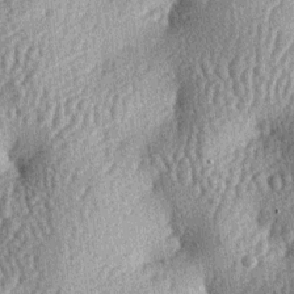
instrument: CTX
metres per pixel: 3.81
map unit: lAa
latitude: -6.5574
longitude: -127.7261
